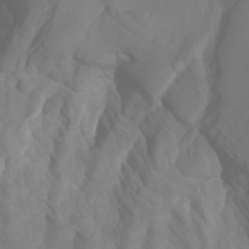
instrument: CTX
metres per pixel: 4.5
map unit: Htu
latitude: -4.8975
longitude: 138.2740
